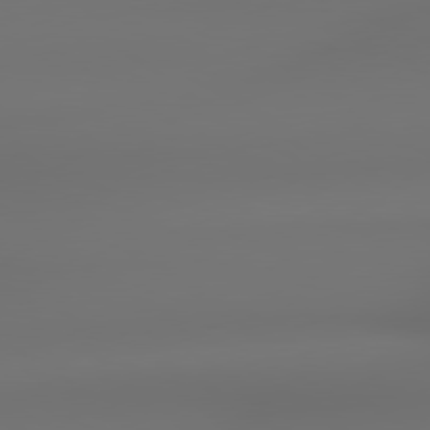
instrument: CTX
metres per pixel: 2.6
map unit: lApd
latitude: 79.1403
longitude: -137.8395
